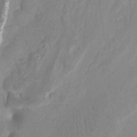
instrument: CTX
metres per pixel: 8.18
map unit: Ht
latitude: -1.9179
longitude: -17.7450
